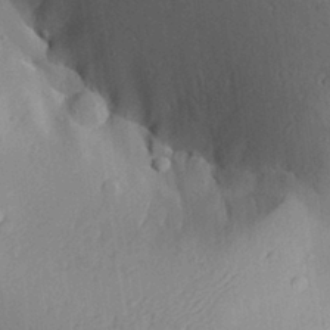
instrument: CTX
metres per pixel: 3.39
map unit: Aa
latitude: 29.3293
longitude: -131.3482
